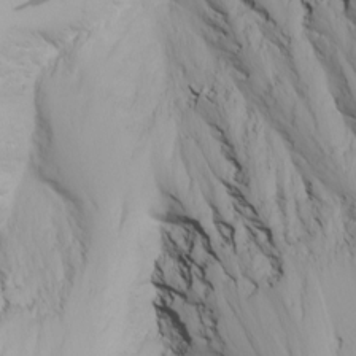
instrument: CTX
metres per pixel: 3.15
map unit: Nhu
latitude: -6.0850
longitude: -68.1955
